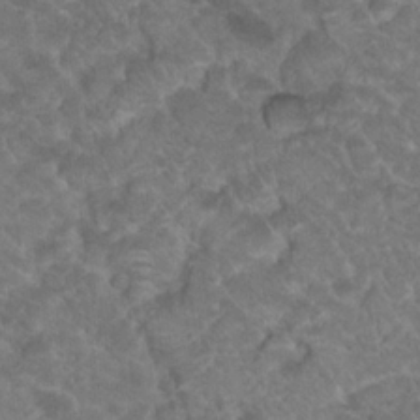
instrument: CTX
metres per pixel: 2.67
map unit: Hto
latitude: 19.0458
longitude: -35.3103
